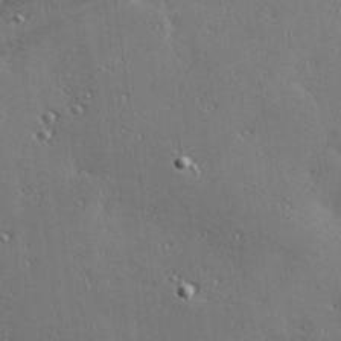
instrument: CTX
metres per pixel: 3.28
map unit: Hve
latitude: 27.4615
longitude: -91.7828
